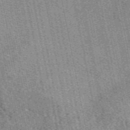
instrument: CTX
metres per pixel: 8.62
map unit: eAb
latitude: 50.1200
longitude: 114.9164
